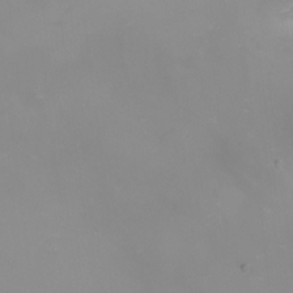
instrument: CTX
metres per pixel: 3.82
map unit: Nhu
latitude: -8.8786
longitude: -81.7261
